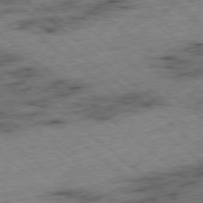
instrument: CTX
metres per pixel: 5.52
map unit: Ap
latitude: -78.5195
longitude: -48.8002
